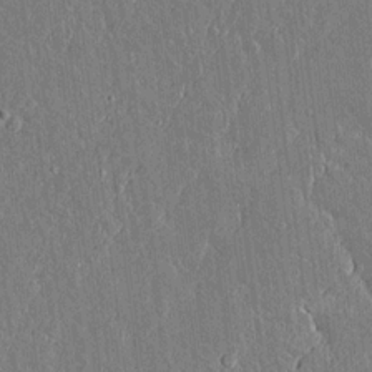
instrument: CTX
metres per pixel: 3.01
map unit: lAvf
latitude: 15.2537
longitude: -128.6679
